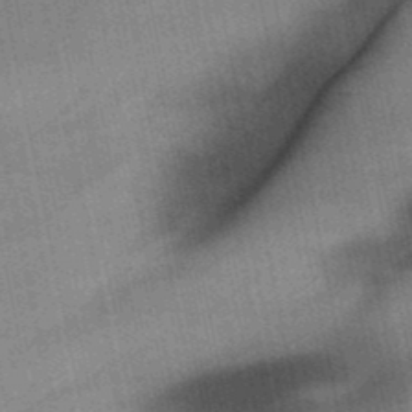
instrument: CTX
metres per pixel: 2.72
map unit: lHb
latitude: -48.6897
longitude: 73.8233
